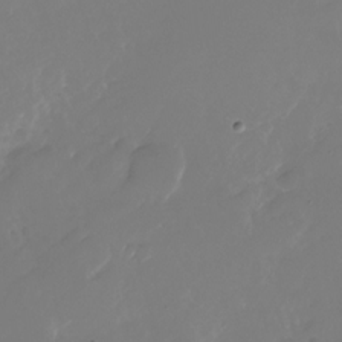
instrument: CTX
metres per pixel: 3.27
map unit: Nhu
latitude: -26.5195
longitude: -72.4601
